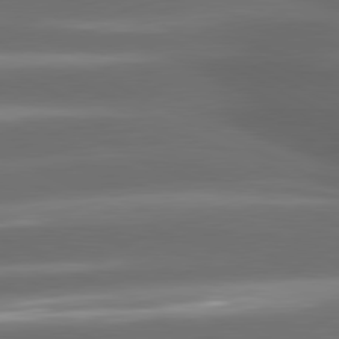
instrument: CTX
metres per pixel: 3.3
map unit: lApd
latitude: 80.8947
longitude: -142.6113
